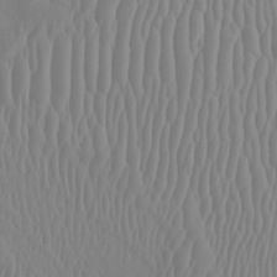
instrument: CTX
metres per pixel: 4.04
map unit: Nhu
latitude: -6.6518
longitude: -93.4426
